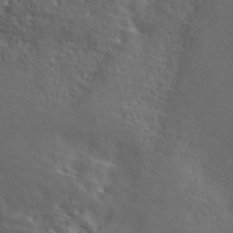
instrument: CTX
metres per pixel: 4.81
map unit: ANa
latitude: 44.3467
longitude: 44.8786
